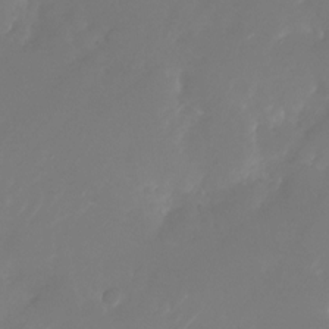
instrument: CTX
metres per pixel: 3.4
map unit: Nhu
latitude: -26.4629
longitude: -72.6113
